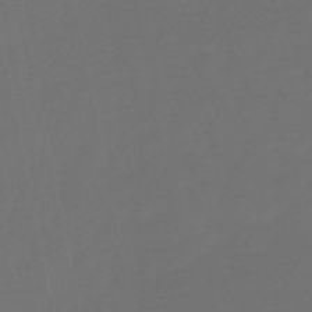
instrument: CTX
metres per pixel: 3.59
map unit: eHb
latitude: -50.5763
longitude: 78.7841
